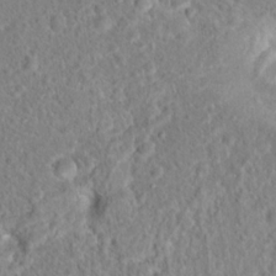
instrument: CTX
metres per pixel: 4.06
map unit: Hto
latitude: 16.6113
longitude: -41.3859
